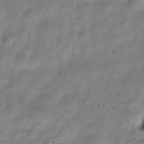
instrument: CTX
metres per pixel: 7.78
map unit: Nve
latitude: -23.4266
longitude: 106.6708
